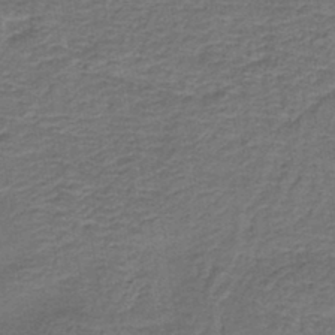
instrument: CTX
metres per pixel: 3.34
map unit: HNb
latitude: -42.7841
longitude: 50.9164
